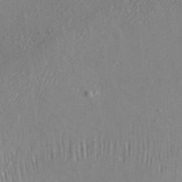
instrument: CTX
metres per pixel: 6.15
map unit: ANa
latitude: 35.4615
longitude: 13.6911
